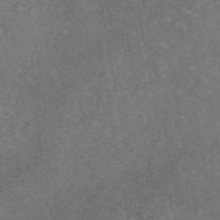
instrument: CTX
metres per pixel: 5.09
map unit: eAb
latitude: 45.7638
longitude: 108.4062
